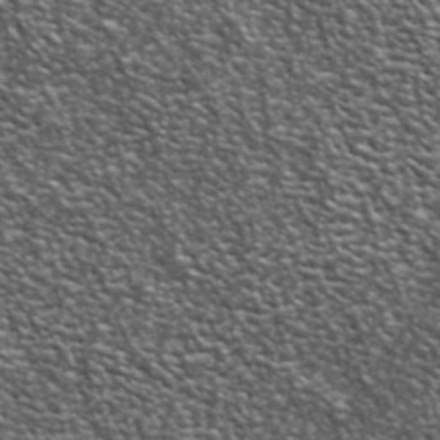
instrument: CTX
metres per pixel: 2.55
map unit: lHvf
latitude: 40.5545
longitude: -89.2348
